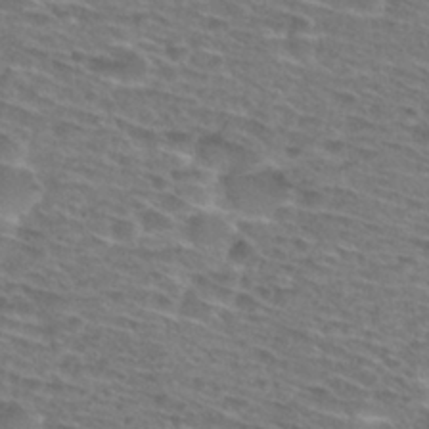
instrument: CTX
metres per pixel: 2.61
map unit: Hto
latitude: 28.9136
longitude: -47.5560
